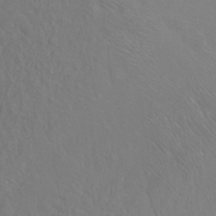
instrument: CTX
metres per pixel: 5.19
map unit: Ht
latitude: -6.7463
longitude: -37.3482
